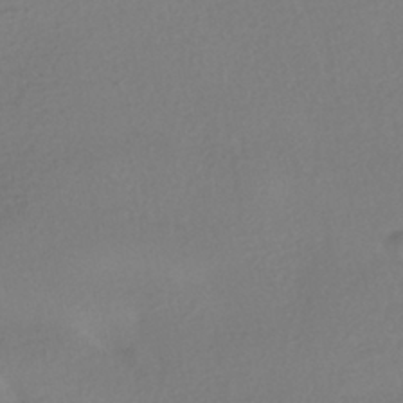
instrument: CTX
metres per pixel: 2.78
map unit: HNhu
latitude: -40.8030
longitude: 97.0298
